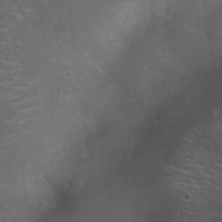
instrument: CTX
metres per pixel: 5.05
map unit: Ht
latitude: -5.5966
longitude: -19.4048
